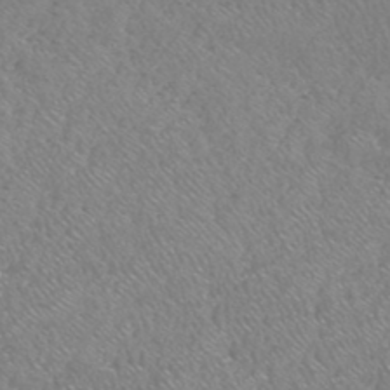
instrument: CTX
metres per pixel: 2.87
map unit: HNhu
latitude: -48.1984
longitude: 29.7289
